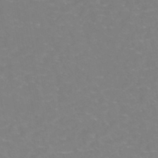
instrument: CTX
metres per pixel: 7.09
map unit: Nhe
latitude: -46.3495
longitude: 152.8219
